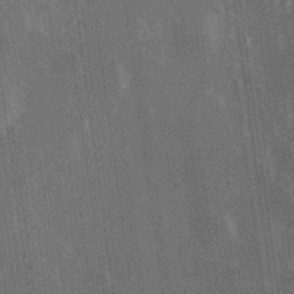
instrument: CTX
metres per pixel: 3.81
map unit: Hve
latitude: 27.6127
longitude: 147.5777
